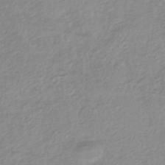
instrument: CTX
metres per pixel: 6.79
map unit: HNhu
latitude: -44.3684
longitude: 96.2740
